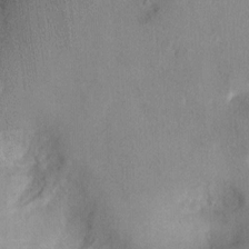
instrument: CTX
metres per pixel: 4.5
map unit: Ht
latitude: -2.5195
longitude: -15.3293
